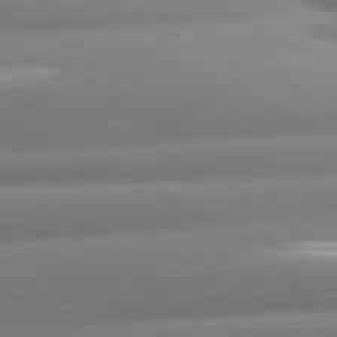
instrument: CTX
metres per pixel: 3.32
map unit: lApd
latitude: 80.9325
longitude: -159.8961
